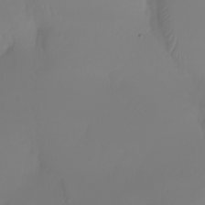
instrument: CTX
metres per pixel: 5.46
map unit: Nhu
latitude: -5.7288
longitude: -94.2523
